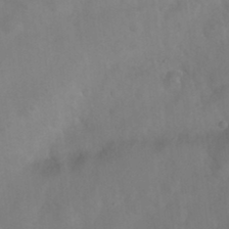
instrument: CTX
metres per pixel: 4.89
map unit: Nhu
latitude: 25.9150
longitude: -57.7260
